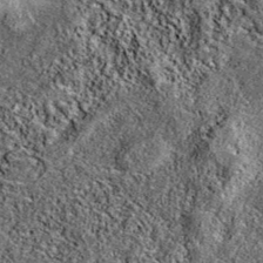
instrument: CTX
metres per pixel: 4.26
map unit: eAb
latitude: 38.3845
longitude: 106.4251
